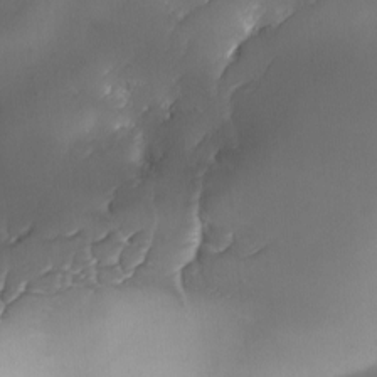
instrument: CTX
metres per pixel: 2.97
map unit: Ave
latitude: -10.1228
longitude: -122.2334
